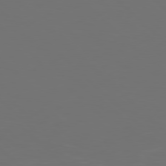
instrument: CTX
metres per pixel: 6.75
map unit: Hpe
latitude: 77.7827
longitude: -171.4426
